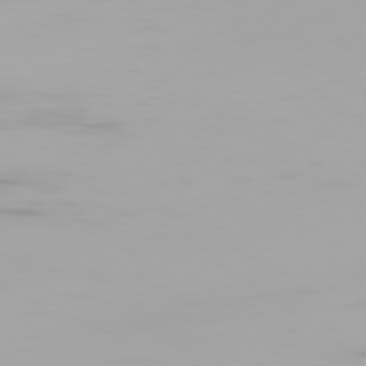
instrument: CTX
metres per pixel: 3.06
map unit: Ap
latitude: -79.1242
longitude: -96.2333
